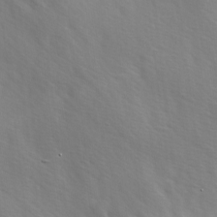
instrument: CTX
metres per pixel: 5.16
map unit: Ave
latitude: 1.6316
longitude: -113.0080
